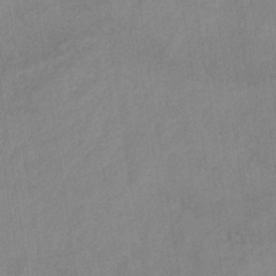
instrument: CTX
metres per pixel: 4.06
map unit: lHb
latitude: -34.9542
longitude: 71.8045
